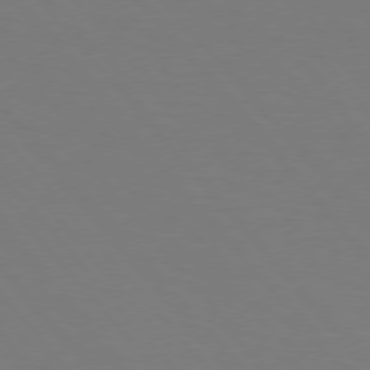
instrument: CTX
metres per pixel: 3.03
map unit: Hpe
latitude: 75.8961
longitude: -141.6316
